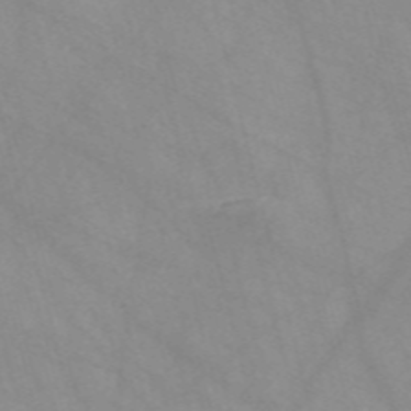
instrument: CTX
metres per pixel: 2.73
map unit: Nve
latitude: -57.8989
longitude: 58.5384
